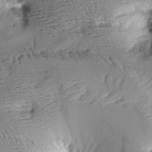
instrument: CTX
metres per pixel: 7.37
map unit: Aa
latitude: 9.3482
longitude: -142.3845
